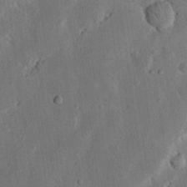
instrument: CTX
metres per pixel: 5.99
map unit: Nhu
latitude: 19.4426
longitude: -74.9703
